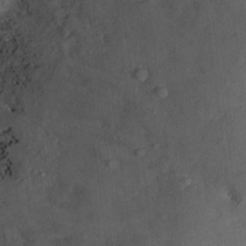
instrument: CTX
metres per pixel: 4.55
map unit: eHh
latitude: 11.3860
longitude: -71.6127
